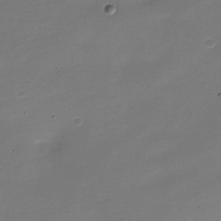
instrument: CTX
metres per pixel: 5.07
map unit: Nve
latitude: -21.9367
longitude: 105.1431
